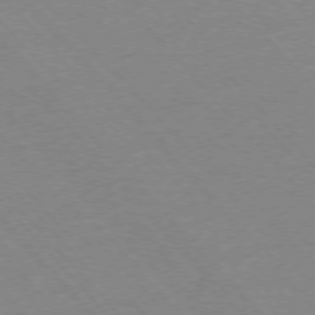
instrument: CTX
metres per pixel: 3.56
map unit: Ap
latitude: -76.7085
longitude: -86.7057
